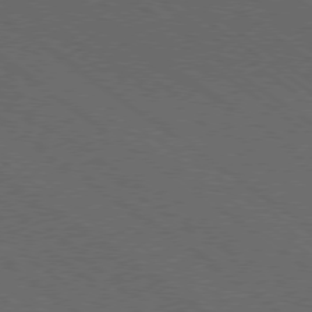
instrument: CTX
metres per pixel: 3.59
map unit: Ap
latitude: -79.3320
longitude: -64.0822
